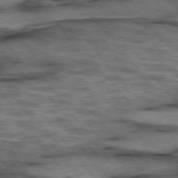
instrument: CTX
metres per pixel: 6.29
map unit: lApd
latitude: 75.4049
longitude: -48.5924
